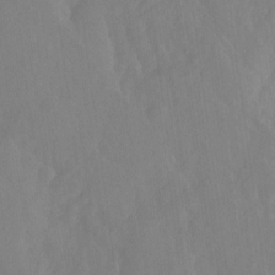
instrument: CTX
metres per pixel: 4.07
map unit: Hto
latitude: -8.1228
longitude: -41.3292
